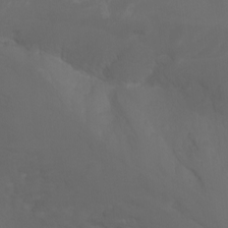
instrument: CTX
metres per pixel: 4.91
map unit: Nhu
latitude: -5.1620
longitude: -72.8947
